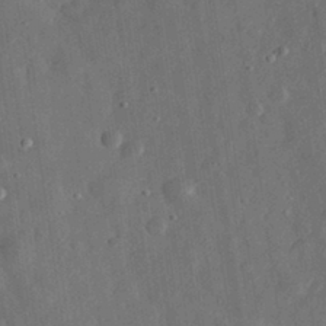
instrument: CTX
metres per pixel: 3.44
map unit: eHh
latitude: 31.6694
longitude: -74.8947
